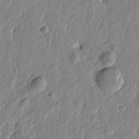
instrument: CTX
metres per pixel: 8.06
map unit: Htu
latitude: -1.1054
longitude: -178.5546
